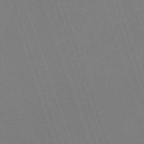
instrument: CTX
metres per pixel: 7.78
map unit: eHh
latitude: -64.2551
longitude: 51.4265
